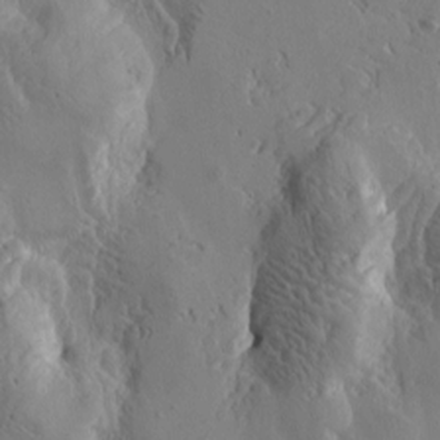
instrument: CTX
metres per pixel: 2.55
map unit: Htu
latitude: -3.9367
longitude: -176.9702
